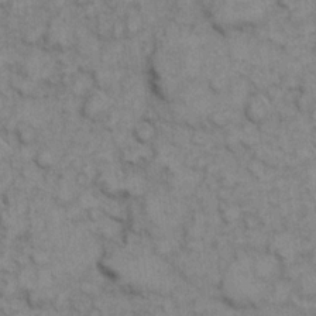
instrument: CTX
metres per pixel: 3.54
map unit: eHh
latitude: 7.0458
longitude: -65.0836
